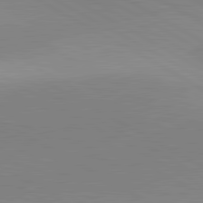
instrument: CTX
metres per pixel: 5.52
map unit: lApd
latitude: 81.7072
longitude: 135.3510
